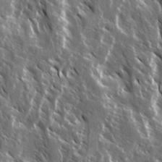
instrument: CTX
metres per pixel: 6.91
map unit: Ave
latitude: 15.0270
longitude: -133.0836
